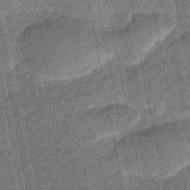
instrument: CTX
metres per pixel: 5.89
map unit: eHb
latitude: -43.8800
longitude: 87.1431
